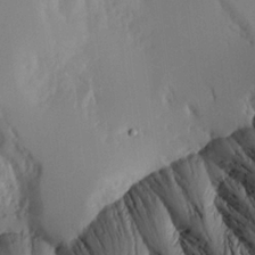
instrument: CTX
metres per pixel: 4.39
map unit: Aa
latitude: 20.4790
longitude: -144.9702
